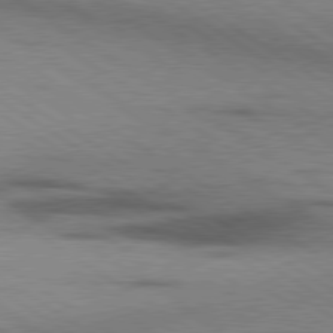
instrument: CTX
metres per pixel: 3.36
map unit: lApd
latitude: 79.5182
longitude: 167.9556
